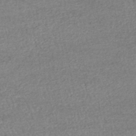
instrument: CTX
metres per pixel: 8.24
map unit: HNhu
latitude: -47.9556
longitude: 103.0675
